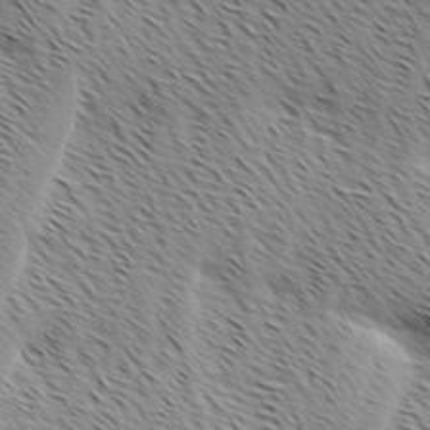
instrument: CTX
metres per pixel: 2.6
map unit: Ave
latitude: 1.0080
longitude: -115.2159
